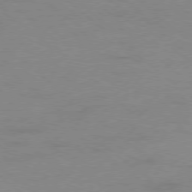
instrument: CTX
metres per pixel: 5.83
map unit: Ap
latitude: -78.5195
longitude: -55.0836
